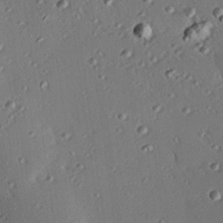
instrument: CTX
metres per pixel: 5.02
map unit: eHh
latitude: 23.1781
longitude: -90.9703
